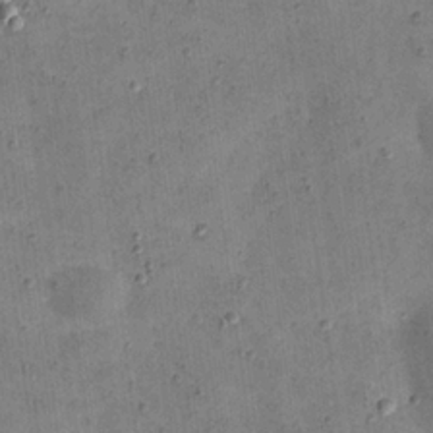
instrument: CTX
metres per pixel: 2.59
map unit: eHh
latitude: 21.8395
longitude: -66.2900
